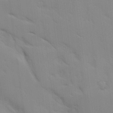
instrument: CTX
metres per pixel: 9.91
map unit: Ave
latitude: 8.7813
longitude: -103.4237
